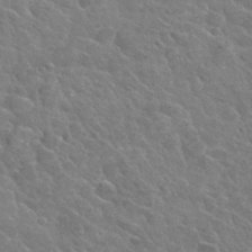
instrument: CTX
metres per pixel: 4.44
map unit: Hto
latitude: 34.0444
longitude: -49.8583
